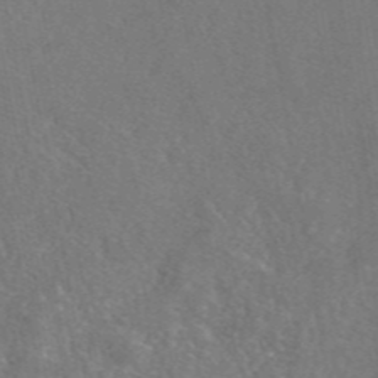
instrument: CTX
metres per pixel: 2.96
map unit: eAb
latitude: 47.1781
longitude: 110.8408
